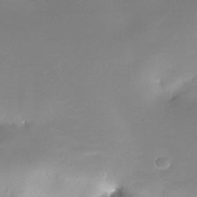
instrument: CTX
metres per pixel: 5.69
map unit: Nhe
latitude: -32.8408
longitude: -117.6694
